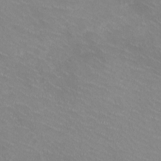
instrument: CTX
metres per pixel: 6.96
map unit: HNhu
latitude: -1.8045
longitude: -2.5168
